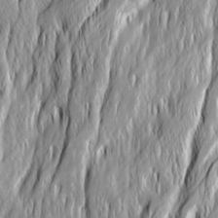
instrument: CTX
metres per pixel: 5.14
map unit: Ave
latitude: 14.9892
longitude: -135.3103
